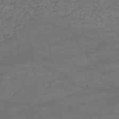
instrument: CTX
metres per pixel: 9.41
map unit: HNb
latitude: -51.5021
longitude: -39.9150
